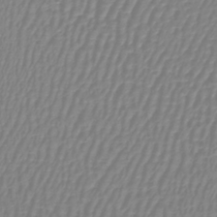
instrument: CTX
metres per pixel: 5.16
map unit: lHb
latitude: -41.3509
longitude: 64.7841
